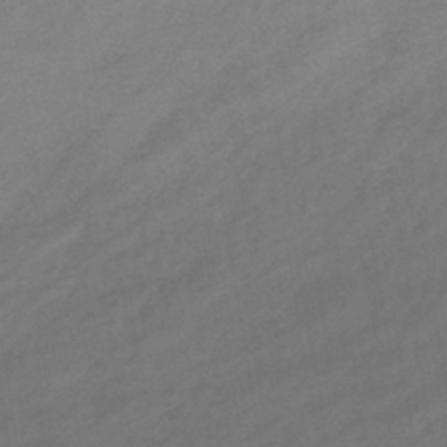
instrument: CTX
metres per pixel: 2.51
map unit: eHb
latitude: -42.6896
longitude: 85.0297
